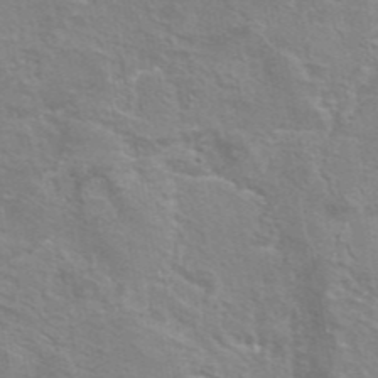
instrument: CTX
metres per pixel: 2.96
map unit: eAb
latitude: 44.9513
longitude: 106.6330
